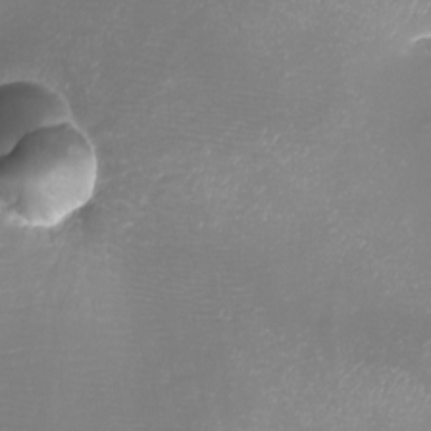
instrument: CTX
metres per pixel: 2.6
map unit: eHh
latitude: -6.7841
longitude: -78.4979
